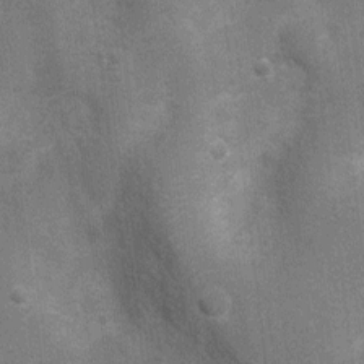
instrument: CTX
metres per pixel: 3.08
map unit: Nhu
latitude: 4.6490
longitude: -25.5182
